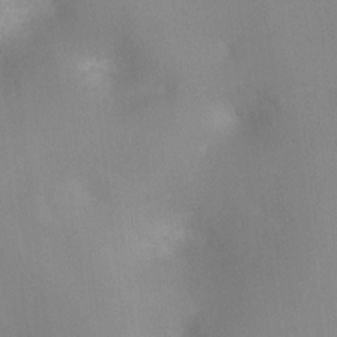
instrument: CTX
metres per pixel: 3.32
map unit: Ht
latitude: -8.1984
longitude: -24.5734
